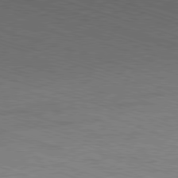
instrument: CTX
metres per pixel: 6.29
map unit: Ap
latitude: -81.5021
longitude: -73.7450
